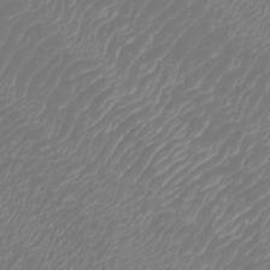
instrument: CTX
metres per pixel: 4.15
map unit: Htu
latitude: -5.9556
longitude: -74.8191
